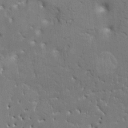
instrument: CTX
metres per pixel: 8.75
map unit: HNhu
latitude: 8.4034
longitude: -5.0269
